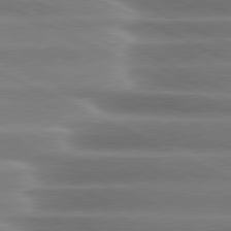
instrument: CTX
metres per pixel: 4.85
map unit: lApd
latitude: 80.4790
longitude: -136.7624
